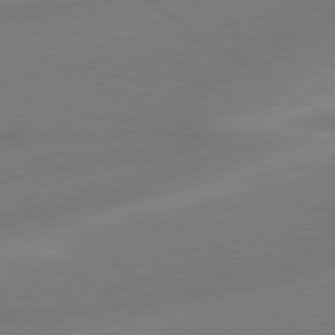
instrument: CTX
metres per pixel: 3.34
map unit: lApd
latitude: 79.0270
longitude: -143.0270
